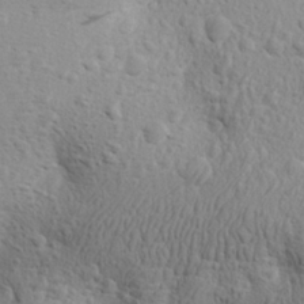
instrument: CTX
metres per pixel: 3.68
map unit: Aa
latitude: 26.6869
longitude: -144.1955
